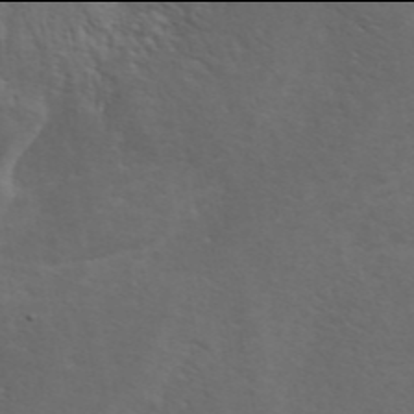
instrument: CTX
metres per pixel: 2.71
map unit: ANa
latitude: 45.9906
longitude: 49.4077
